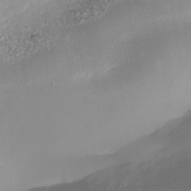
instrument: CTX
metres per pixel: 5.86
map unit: Nhe
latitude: -35.1053
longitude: -144.5546
